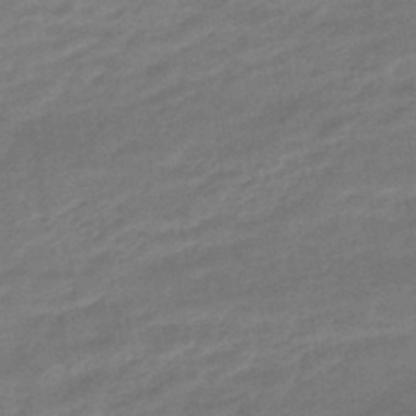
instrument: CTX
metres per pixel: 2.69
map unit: HNhu
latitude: -46.1605
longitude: 91.0676
